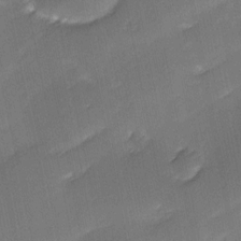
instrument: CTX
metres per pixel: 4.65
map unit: Ave
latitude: -0.0472
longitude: -114.0444
